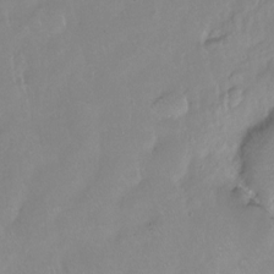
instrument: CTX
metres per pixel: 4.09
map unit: Ht
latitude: -14.5952
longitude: -42.2523
